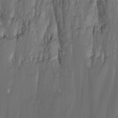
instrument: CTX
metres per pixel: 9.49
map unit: Nhu
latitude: -5.4832
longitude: -87.8205
